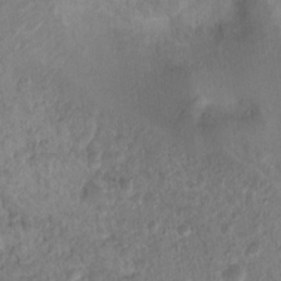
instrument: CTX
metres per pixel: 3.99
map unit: Nhu
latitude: 16.2334
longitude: -30.6680
